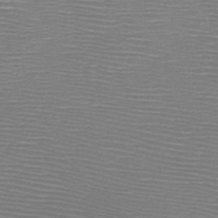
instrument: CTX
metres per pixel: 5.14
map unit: HNb
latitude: -48.0283
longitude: -42.0255
